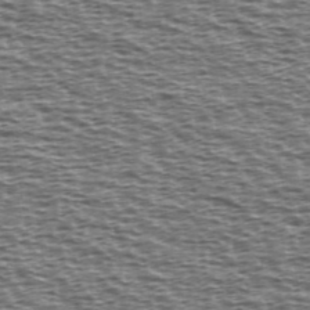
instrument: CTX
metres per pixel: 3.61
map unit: Ave
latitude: 38.5357
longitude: -112.7057
